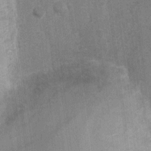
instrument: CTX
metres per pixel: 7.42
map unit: Nhu
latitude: 2.6490
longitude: -16.5167
